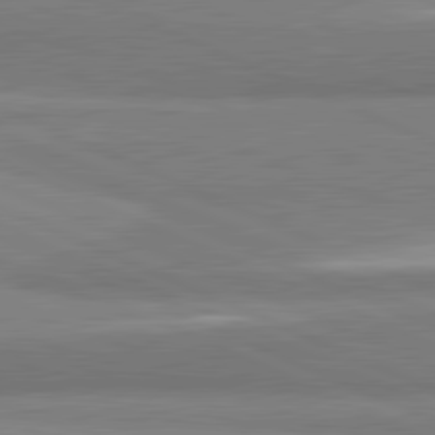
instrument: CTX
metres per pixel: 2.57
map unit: lApd
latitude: 81.9150
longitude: 161.7856
